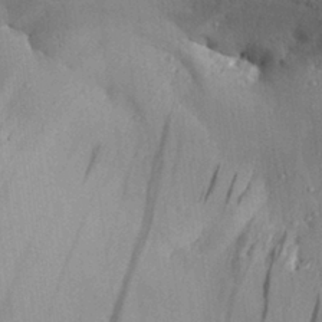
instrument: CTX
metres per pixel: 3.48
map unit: Aa
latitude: 28.5357
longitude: -134.4034
